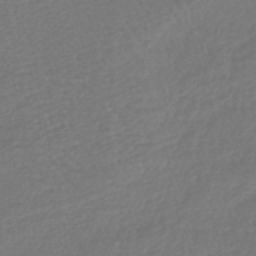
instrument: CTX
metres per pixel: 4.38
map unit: lHb
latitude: -43.4454
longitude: 77.8989
